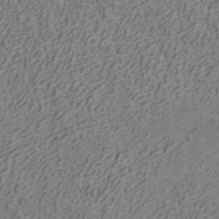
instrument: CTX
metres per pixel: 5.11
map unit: ANa
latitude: 42.0822
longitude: 30.3306
